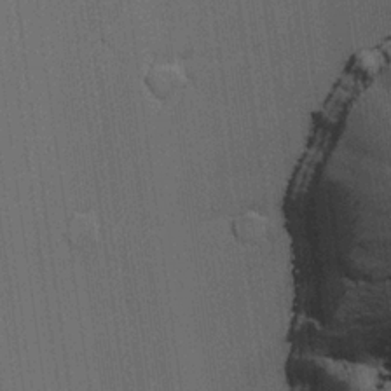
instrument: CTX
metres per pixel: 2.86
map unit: lAvf
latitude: 26.0822
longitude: -111.4616
